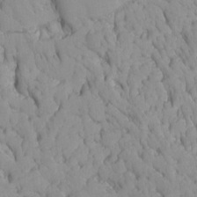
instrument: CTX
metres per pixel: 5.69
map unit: Ave
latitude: -8.5385
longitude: -116.8191
